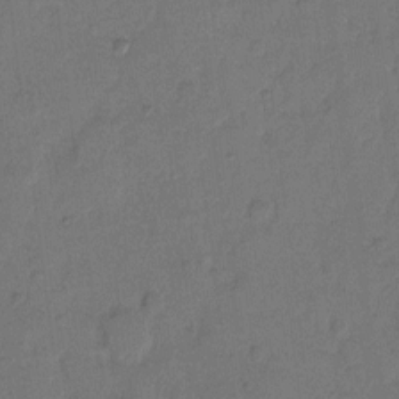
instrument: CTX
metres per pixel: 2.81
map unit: Hto
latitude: 8.1200
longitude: -61.8583
